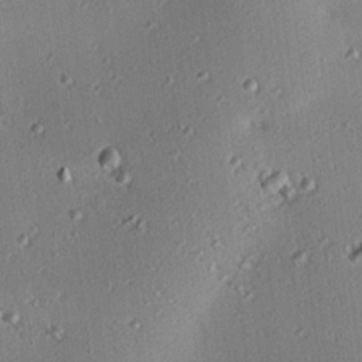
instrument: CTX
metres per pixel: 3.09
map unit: eHh
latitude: 23.2159
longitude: -90.8569
